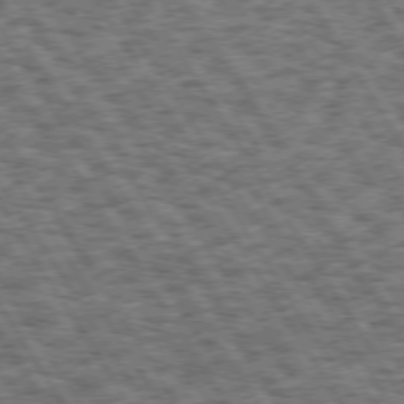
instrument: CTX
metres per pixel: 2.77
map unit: Hpe
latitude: 73.4994
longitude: -126.4223
